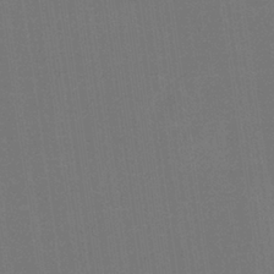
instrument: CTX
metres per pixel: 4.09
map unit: HNb
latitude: -35.6344
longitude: 54.5952
